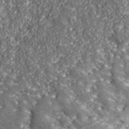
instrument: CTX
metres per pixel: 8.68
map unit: eHh
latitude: 43.3293
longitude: -91.9339
